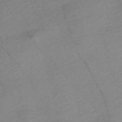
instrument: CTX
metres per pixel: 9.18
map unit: Nve
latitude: -56.6518
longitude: 53.5588
